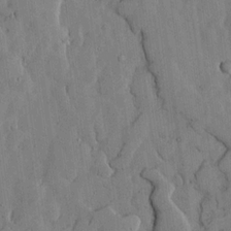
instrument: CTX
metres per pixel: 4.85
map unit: lHvf
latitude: 17.7072
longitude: -112.8947
